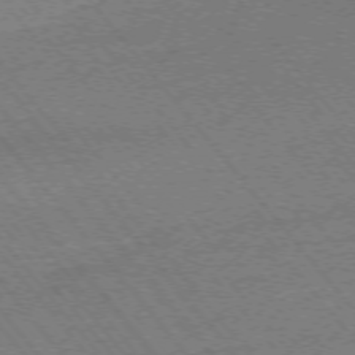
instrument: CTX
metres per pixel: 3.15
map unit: Ap
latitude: -75.2187
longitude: -81.8016
